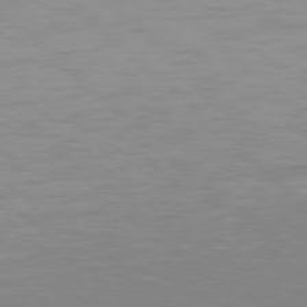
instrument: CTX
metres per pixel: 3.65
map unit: Hpe
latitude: 77.5938
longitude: -165.1592
